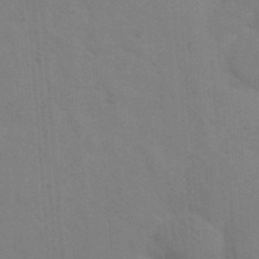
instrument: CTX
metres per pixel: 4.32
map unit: eHh
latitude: 18.8569
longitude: -63.9150
